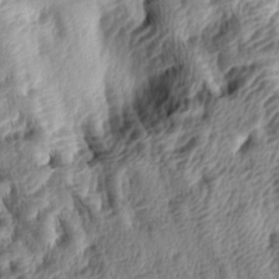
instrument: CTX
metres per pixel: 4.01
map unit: lAa
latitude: -5.0108
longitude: -122.8758
